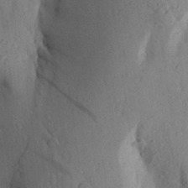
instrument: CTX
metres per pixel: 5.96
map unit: Aa
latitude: 28.4034
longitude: -148.1200
